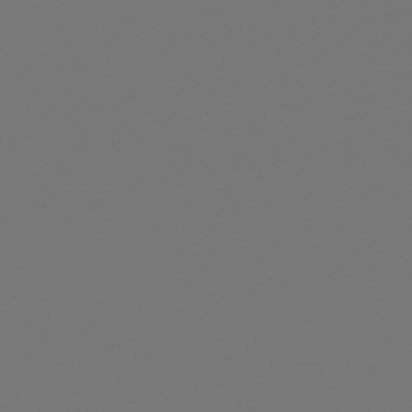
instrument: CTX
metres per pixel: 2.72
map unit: HNhu
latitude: -46.5384
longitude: 28.8975
